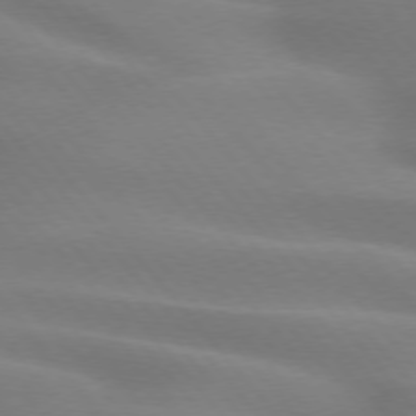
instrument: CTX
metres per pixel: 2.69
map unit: lApd
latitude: 74.1956
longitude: -60.7246
